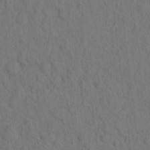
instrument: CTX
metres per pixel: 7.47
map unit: eHh
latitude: -2.3306
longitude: 18.4440
